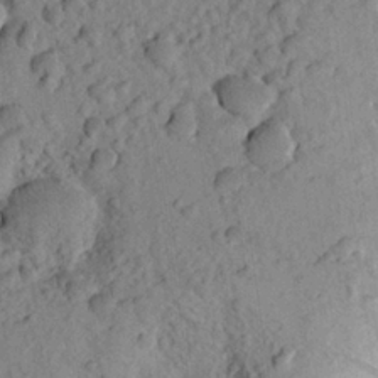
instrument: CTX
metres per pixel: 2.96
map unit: Aa
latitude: 23.6694
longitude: -148.3845
